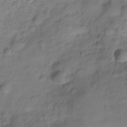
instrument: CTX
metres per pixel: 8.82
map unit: Hve
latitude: -28.9731
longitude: 94.1039
